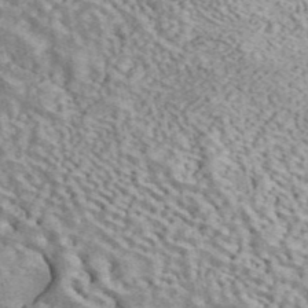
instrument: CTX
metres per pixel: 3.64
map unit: ANa
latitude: 45.1970
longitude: 46.6896
